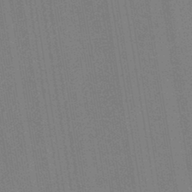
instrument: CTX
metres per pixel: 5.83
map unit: HNb
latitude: -44.2928
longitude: -40.8002
